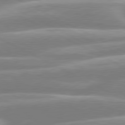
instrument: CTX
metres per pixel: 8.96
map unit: lApd
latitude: 80.4601
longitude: -130.4601
